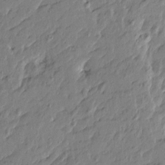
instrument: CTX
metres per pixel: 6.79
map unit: Htu
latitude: -5.4265
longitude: 179.2187
